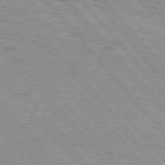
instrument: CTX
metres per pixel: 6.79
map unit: Hpe
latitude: 75.8205
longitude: -150.4601
